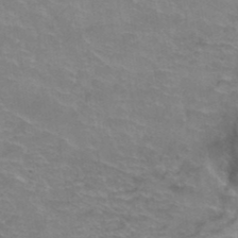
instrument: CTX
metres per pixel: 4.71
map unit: Hto
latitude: 38.8569
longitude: -41.9528
